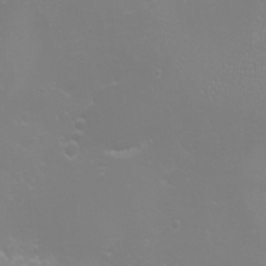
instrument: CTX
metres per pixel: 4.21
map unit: eHh
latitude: -6.8219
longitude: -79.3104
